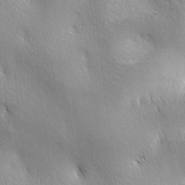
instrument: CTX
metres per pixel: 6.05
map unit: lAa
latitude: -5.0297
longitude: -121.5938
